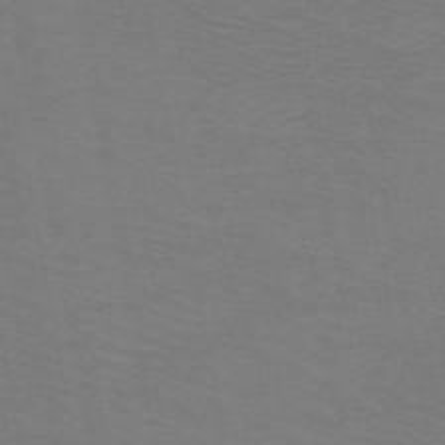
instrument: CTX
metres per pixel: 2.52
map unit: HNb
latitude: -48.8030
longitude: -45.9528
